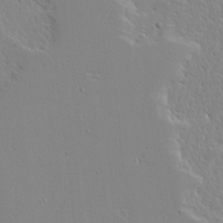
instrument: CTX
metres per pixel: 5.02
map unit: Ave
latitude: 13.2915
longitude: -137.4238
